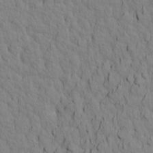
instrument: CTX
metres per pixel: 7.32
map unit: Aa
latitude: 19.5938
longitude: -141.3481
